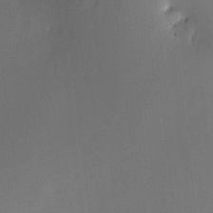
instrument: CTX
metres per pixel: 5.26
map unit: HNhu
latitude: 8.4034
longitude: 8.8219
